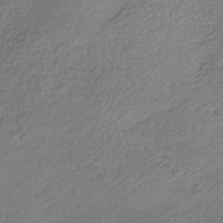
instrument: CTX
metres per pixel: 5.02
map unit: lHb
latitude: -36.2361
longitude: 68.1794
